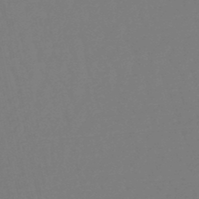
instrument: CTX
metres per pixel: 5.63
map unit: eHb
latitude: -48.9731
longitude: 86.0850
